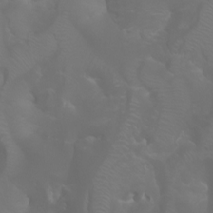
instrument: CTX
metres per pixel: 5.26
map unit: Aa
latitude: -5.7666
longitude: -72.1200
